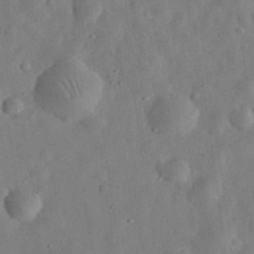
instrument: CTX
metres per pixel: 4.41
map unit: eHh
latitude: 32.8947
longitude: -75.6883
